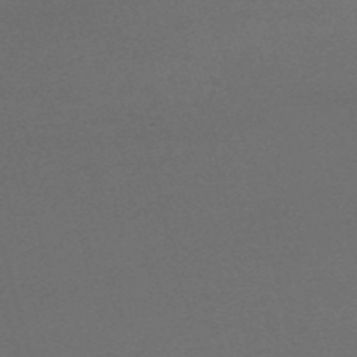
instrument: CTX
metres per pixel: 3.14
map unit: HNb
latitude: -51.4076
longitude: -41.3859
